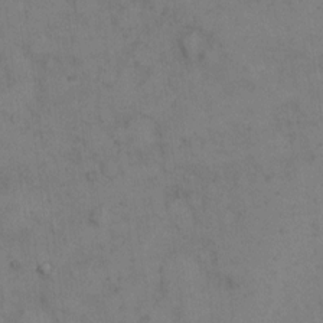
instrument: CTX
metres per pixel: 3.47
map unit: eHh
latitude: 10.0255
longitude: -63.2726
